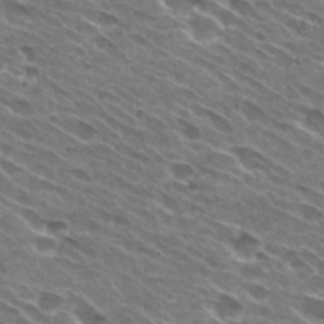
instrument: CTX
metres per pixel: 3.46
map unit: Hto
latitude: 29.1403
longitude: -43.5938
